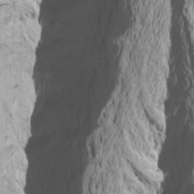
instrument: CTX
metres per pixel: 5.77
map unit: Htu
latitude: -7.7855
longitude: -65.0836
